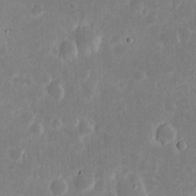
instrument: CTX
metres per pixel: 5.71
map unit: eHh
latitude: 6.6490
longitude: -70.5168
